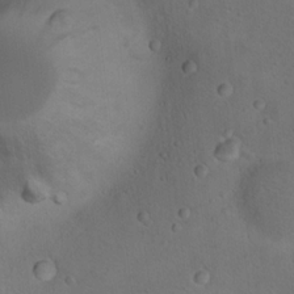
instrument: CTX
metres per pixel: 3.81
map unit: Nhu
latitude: 14.3279
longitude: -36.5168
